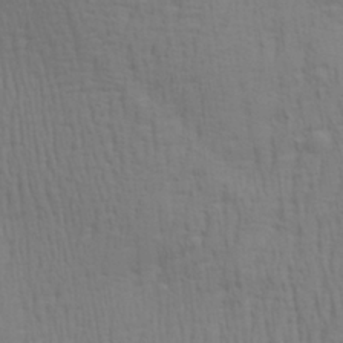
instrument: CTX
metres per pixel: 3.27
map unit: Aa
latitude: 28.8191
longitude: -139.1403
